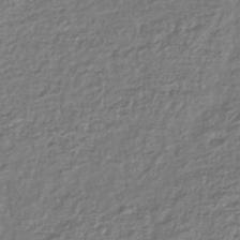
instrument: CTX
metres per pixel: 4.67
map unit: lHb
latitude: -40.7085
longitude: 70.7274
